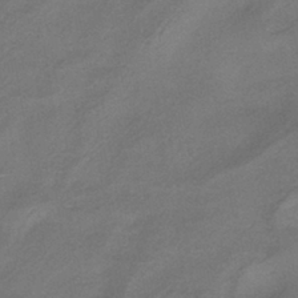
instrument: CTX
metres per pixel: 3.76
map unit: HNhu
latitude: -41.5021
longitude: 92.3684
